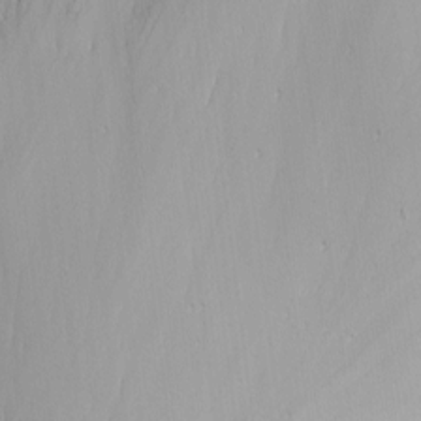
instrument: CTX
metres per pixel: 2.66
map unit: Nhu
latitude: -6.6518
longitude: -66.1577
